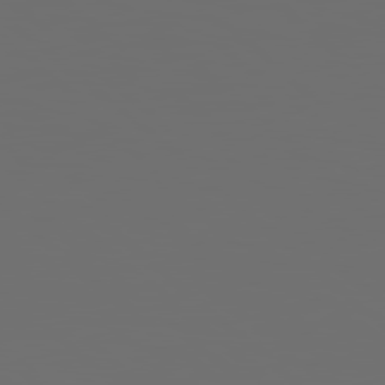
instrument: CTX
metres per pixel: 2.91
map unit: lApd
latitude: 79.9528
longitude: 119.8800
